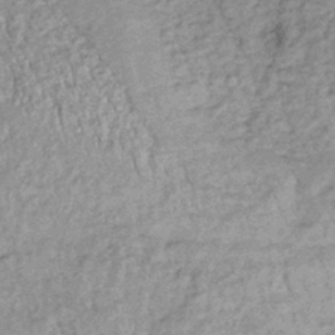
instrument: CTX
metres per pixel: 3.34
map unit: lHb
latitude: -36.5195
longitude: 65.9556
